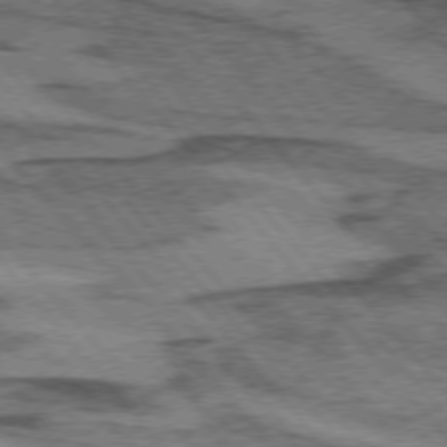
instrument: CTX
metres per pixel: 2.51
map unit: lApd
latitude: 74.6679
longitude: -77.8205
